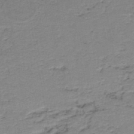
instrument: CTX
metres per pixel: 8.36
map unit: HNb
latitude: -44.8408
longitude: 50.3873
